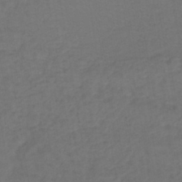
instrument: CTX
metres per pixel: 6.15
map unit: lHb
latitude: -43.6532
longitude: 64.5385
